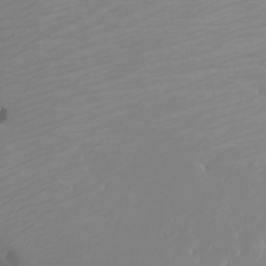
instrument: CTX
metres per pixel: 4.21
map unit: Nhu
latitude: -6.8030
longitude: -88.7813
